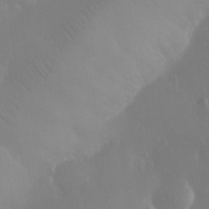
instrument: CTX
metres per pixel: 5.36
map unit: Ht
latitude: -11.6911
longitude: -43.9150
